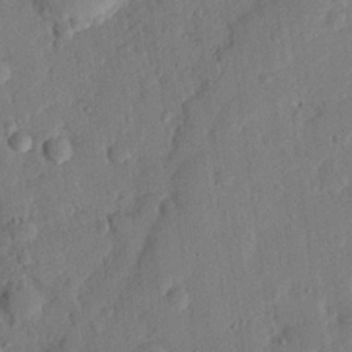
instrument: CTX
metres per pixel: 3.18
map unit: eHh
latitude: 25.2914
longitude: -81.1781
